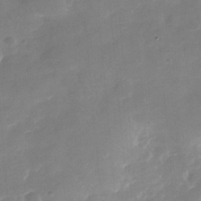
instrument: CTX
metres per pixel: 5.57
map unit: Nhu
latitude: -27.7099
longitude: -74.0633
